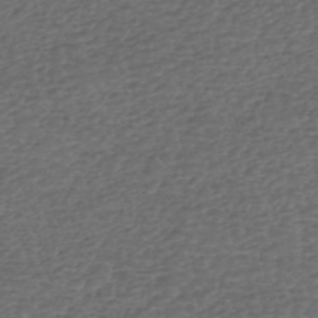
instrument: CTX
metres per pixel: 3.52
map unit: eHh
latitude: -54.7652
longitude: -89.9528
